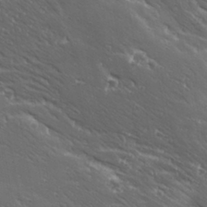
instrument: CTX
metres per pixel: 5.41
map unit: Ave
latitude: 19.2348
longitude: -137.8017
